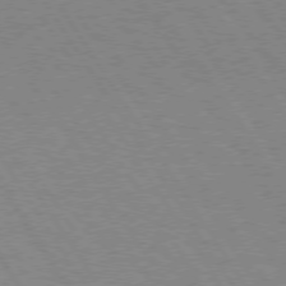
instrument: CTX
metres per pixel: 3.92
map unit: Hpe
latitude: 74.4223
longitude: -135.8772
